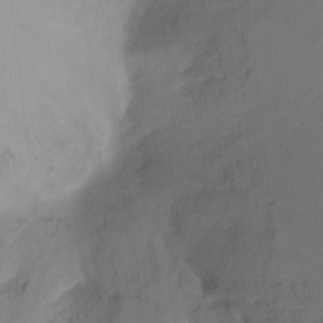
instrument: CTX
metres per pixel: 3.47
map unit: Ht
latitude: -11.7667
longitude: -46.5357
